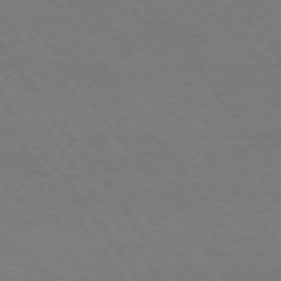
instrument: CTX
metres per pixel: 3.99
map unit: Ap
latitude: -74.5196
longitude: -70.0822
